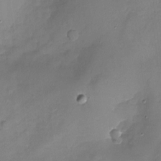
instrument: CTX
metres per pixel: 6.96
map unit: Nhu
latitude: -18.1417
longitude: -57.4237
